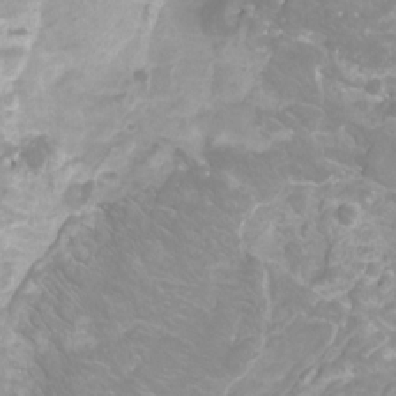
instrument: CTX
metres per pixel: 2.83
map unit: Htu
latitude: -12.4251
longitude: -72.4412
